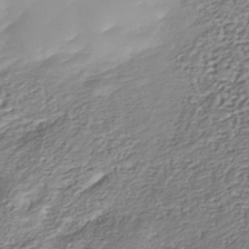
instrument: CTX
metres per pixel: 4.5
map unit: Nhu
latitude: -38.4251
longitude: -81.8205
